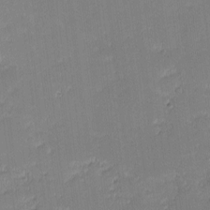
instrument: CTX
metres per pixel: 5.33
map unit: eHh
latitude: -1.0487
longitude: -83.2537
